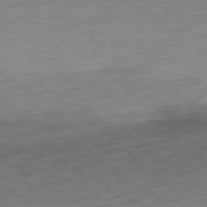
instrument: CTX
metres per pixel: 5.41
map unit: Ap
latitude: -80.2740
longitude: -70.2144
